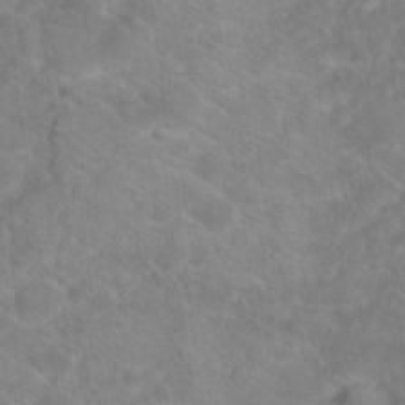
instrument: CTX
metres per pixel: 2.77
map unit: Hto
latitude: 18.9513
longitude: -38.1578
